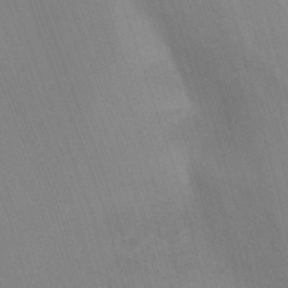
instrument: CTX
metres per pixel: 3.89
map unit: Ht
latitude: 0.8758
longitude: -32.4034
